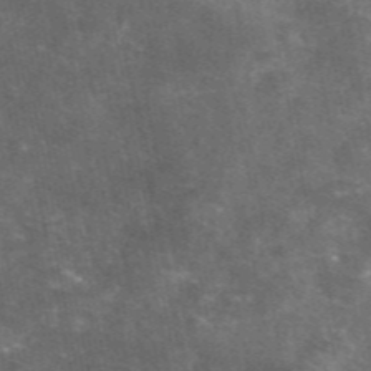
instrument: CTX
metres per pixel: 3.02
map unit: eAb
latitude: 46.7436
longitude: 119.2565
